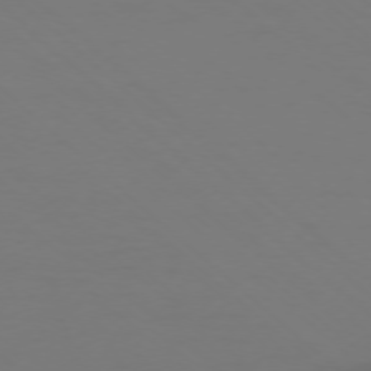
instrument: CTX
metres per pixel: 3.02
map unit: Ap
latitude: -76.1606
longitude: -79.1403
